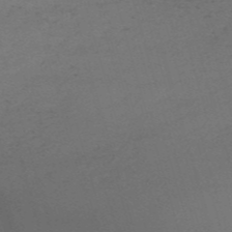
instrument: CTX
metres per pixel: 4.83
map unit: HNb
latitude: -52.3117
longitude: -41.4237
